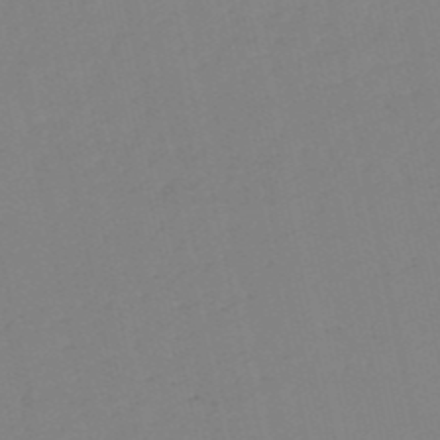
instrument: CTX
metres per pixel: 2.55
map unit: HNb
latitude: -53.1242
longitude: -39.4426
